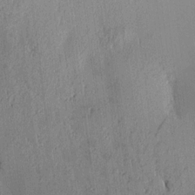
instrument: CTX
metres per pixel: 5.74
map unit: Aa
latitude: 16.2145
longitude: -147.8395
